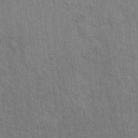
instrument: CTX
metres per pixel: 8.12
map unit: Hto
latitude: 12.8191
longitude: -61.1214
